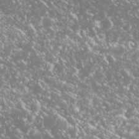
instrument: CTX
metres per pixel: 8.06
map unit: Nhu
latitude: 26.8380
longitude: -60.4790
